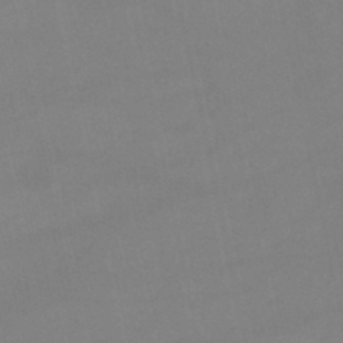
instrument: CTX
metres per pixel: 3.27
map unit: lHb
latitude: -46.3117
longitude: 66.5196
